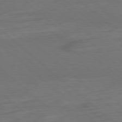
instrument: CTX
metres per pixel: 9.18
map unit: Ap
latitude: -80.2551
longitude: -54.4412
